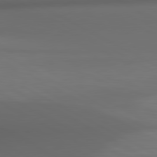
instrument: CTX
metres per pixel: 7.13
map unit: lApd
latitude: 80.9703
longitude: 136.5195
